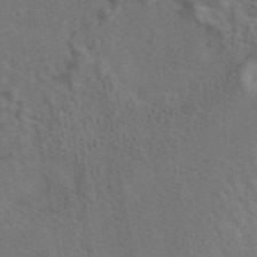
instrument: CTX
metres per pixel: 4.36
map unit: ANa
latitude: 43.5371
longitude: 27.2187
